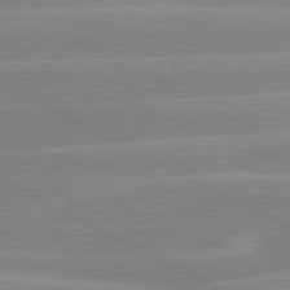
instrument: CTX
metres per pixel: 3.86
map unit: lApd
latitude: 80.7057
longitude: -124.8191
